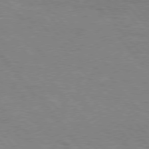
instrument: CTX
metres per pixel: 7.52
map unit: Hpe
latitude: 76.3656
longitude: -151.4237
